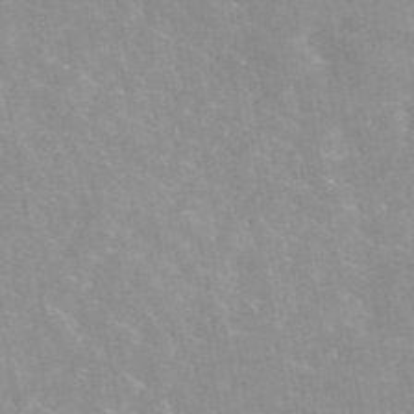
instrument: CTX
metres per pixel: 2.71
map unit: eAb
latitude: 45.4048
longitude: 124.8786
